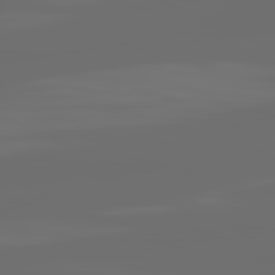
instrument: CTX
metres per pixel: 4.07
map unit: lApd
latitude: 82.1766
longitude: -164.8947
